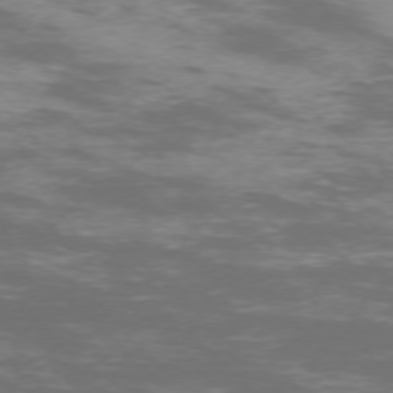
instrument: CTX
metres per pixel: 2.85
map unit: Ap
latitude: -75.3888
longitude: -68.3845
